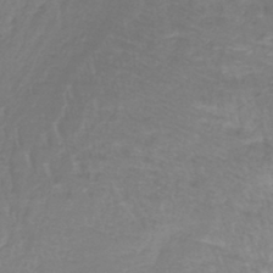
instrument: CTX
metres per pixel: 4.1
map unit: lHb
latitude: -40.9730
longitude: 65.3888
